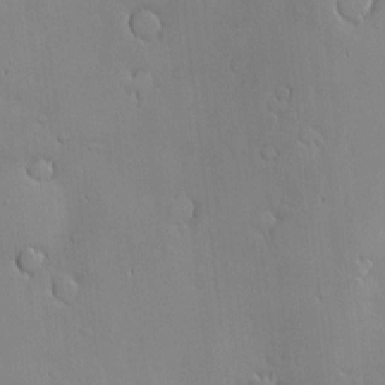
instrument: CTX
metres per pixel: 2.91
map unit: Nve
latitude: -9.7855
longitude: 173.9745
